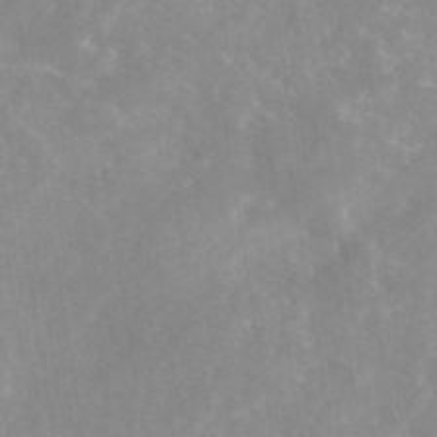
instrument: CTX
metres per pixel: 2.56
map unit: eAb
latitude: 45.1214
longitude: 126.5573
